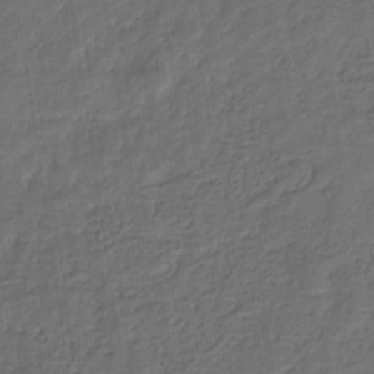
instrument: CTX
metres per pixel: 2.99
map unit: eHb
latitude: -32.0283
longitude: 72.9164
